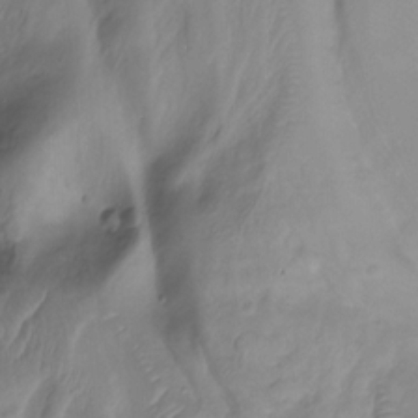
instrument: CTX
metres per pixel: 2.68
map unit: Nhu
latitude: -13.2754
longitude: -62.4034
